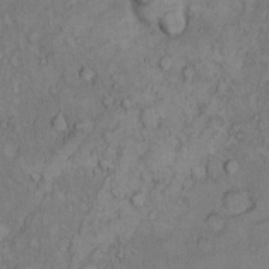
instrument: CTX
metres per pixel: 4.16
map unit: Hto
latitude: 8.4979
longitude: -59.5371
